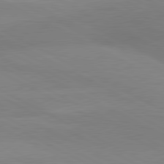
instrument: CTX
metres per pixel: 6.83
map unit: lApd
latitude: 80.7246
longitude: 126.9730
